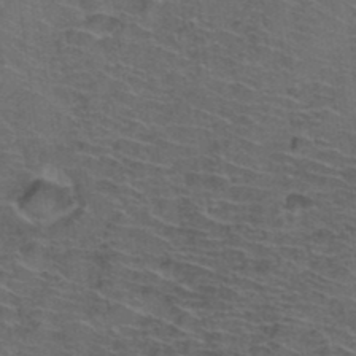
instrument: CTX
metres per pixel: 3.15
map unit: Hto
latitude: 36.5546
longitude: -46.1389
